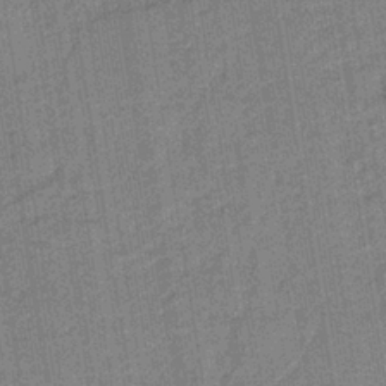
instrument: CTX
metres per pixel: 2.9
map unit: HNb
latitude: -35.9367
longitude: 59.0486
